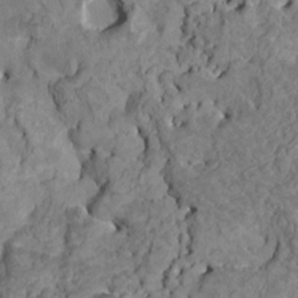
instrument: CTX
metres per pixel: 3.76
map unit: HNhu
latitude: 7.0647
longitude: -1.0836
